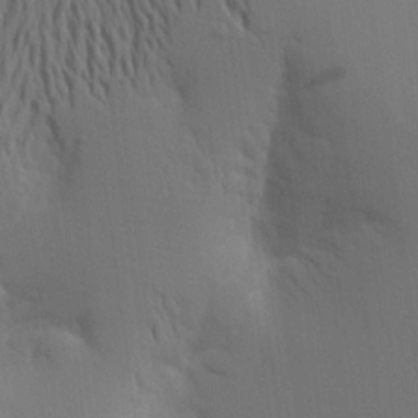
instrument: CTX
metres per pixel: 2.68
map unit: Aa
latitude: 15.5183
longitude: -147.6505
